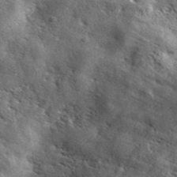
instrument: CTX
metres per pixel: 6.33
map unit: ANa
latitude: 42.6680
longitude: -88.7058
